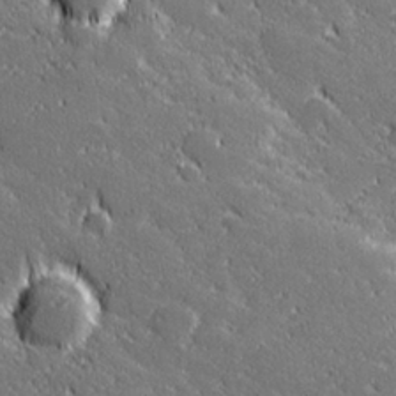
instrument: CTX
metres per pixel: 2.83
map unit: lHvf
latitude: 27.4804
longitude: 141.7100
